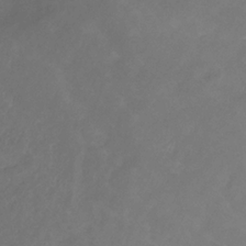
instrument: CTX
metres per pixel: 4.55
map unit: eHb
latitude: -30.8975
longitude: 67.7289
